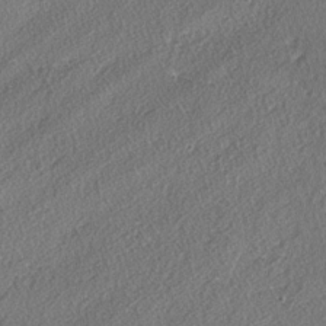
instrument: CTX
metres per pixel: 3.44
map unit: lAvf
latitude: -3.6910
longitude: -108.3278
